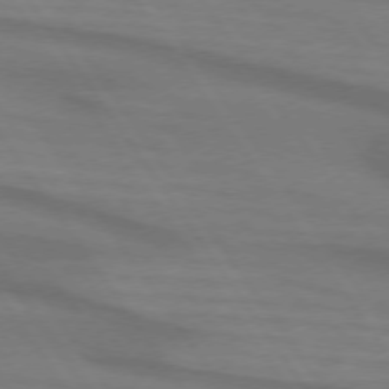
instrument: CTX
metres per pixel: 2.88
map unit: lApd
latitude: 74.0255
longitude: -63.4805
